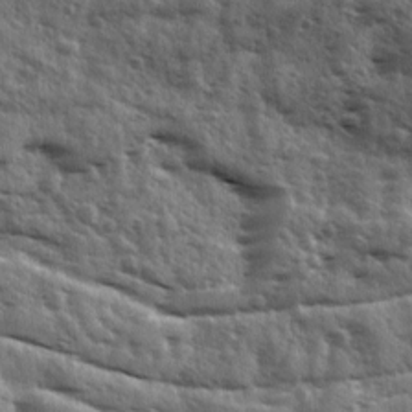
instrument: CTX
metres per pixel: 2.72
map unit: Ave
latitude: 11.7639
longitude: -103.0836
